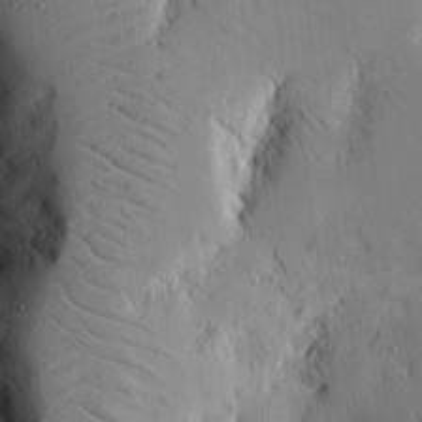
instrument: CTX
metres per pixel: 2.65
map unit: Nhu
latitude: 15.6694
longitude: -77.4804
